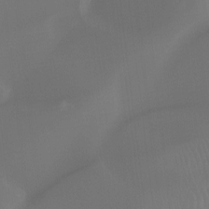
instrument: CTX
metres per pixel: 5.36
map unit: Htu
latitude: -7.1998
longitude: -49.5560
